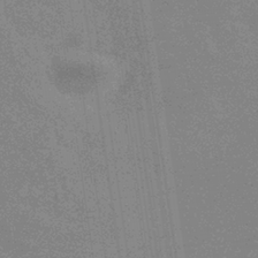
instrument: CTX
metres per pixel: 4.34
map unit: eHb
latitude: -36.6140
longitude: 76.2362
